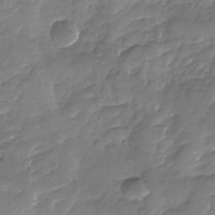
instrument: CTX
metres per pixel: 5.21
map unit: Nhu
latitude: -23.5399
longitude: -56.9891
